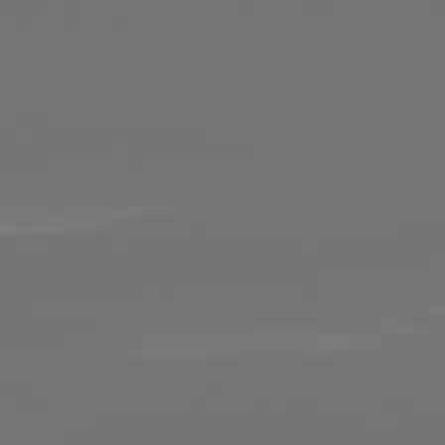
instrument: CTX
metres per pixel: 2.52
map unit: lApd
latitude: 81.8961
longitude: -164.6302
